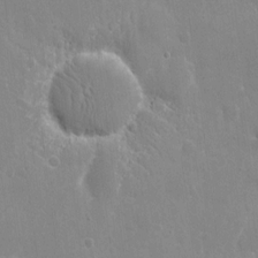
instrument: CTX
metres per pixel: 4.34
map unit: eHh
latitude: 9.5560
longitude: -69.7639
